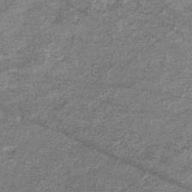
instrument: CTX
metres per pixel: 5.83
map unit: eHb
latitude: -35.9556
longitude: 74.3496
